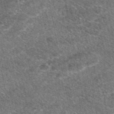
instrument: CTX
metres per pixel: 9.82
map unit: eAb
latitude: 47.4805
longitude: 117.9745
